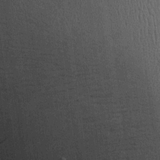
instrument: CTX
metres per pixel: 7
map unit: Htu
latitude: -4.0283
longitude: 156.8597
